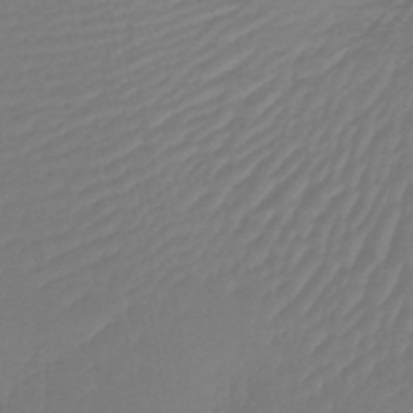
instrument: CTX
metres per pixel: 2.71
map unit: lHb
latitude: -43.0108
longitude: 59.7666
